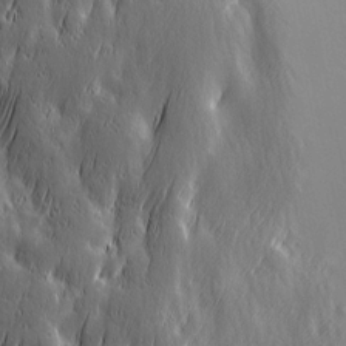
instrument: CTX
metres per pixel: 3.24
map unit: Ave
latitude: 13.4238
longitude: -104.6680
